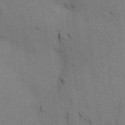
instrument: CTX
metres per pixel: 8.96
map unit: HNhu
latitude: 14.3468
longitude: 11.6722
